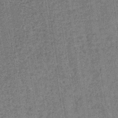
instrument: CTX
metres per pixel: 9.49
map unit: lHb
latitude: -38.9920
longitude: 60.2362
